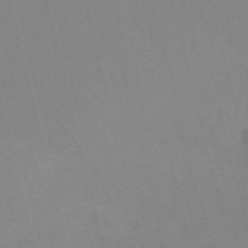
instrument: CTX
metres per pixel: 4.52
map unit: Nve
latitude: -58.0660
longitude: 63.2754
